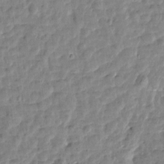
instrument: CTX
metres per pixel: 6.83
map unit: Htu
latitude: 1.6882
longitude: -179.4805
